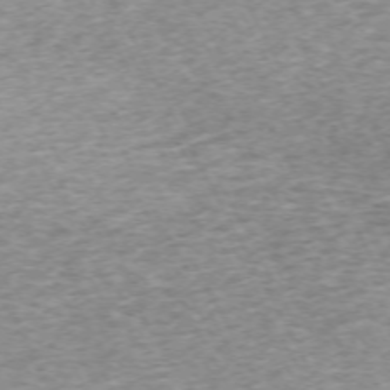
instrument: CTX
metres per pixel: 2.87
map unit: Hpe
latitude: -70.4251
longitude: 13.0109
